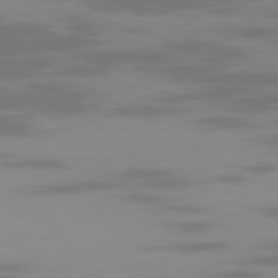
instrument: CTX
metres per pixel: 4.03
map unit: Ap
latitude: -79.0864
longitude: -70.2333
